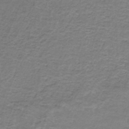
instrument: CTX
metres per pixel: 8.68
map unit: HNb
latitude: -36.4629
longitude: 53.5021
